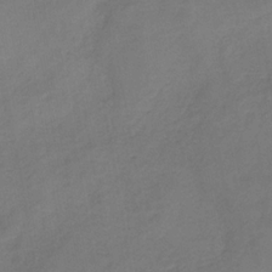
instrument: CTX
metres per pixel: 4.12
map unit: HNb
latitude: -31.2187
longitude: 61.8611
